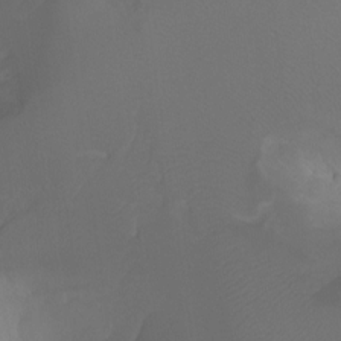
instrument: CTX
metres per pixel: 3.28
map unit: Ht
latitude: -7.0675
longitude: -30.3657
